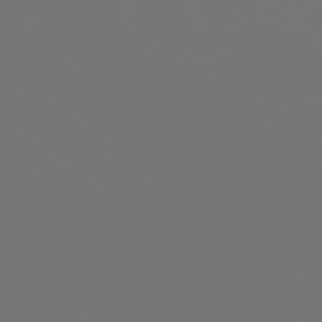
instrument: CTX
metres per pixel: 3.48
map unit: Hpe
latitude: 78.6302
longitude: -175.4049
